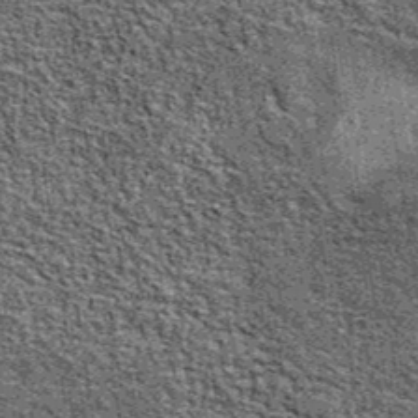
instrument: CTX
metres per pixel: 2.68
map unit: eAb
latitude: 38.4412
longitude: 107.5399
